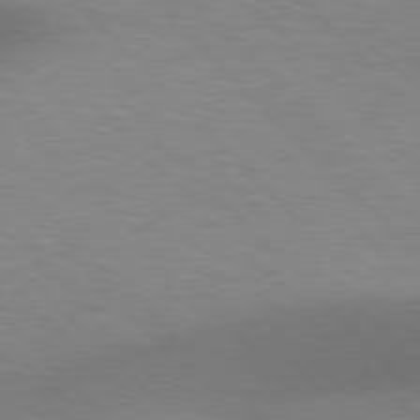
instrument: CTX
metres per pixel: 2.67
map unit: lApd
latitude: 77.0080
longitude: -59.6694
